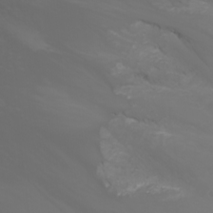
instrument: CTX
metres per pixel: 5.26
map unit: Nhu
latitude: -1.7478
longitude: -75.4993
